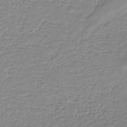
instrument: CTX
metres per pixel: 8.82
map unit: HNb
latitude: -36.4062
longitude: 50.5952
